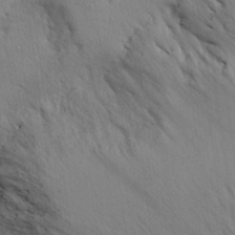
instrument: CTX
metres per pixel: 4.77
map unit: Aa
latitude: 29.3859
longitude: -145.4804
